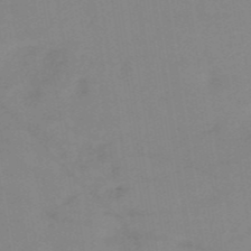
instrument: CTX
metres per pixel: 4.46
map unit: HNb
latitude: -53.9745
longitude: -48.9325
